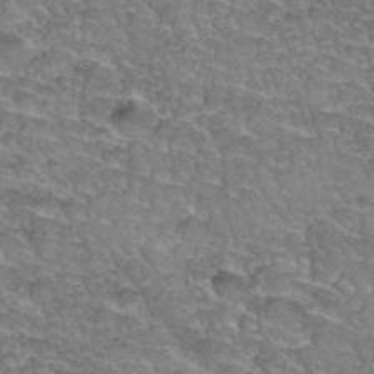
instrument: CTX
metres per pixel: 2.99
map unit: Hto
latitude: 35.4993
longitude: -45.0458
